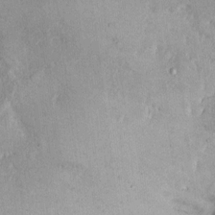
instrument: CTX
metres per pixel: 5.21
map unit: Hto
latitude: 9.9150
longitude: -58.3845
